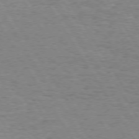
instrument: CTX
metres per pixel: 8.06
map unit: Hpe
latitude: 73.5183
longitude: -143.4238
